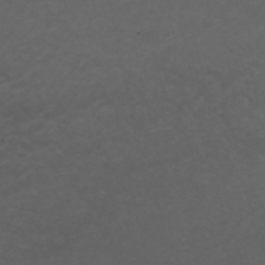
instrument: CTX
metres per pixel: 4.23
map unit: ANa
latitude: 41.2159
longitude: 25.8800
